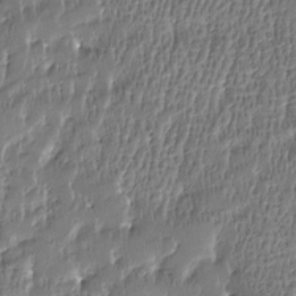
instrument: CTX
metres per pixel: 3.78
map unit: Htu
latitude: -4.2739
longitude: 176.4251
